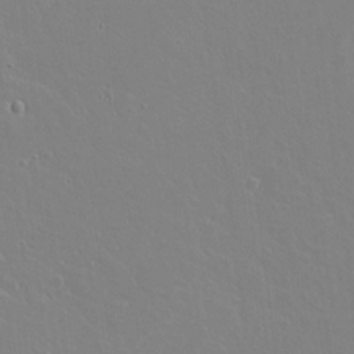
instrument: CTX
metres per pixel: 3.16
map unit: lAvf
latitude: 16.1578
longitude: -128.6301
